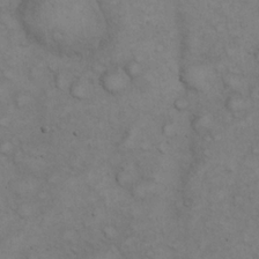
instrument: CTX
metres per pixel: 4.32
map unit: eHh
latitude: 21.7450
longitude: -59.6316
